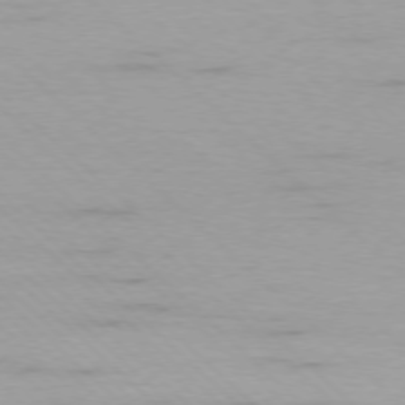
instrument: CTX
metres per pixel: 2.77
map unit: Ap
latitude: -77.3699
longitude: -91.4237
